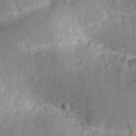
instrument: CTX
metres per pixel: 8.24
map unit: Ht
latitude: 7.6127
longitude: -75.9528
